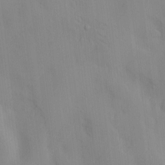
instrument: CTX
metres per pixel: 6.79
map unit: Nve
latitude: -7.0864
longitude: 175.3131
